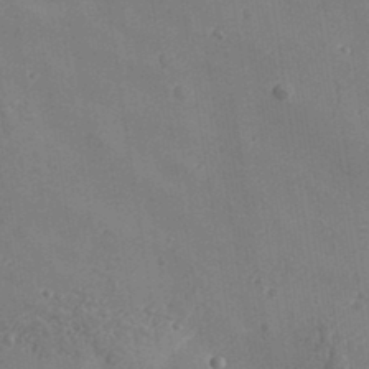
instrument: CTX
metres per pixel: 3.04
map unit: Aa
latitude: 33.1781
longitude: -134.1577
